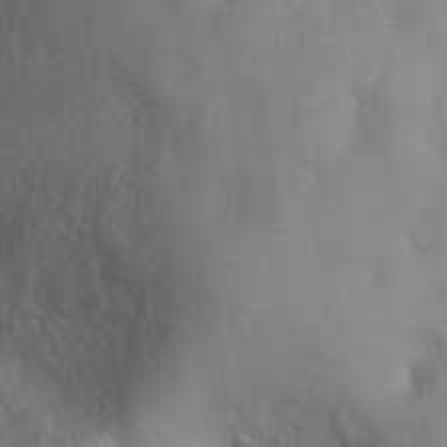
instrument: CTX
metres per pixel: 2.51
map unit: Ht
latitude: 3.2348
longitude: -26.5735
